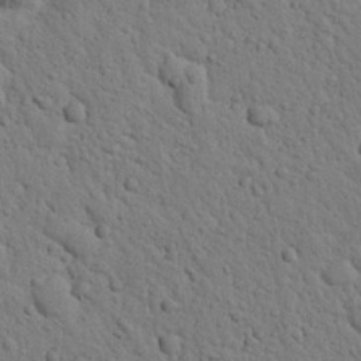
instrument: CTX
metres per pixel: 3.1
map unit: Nhu
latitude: 22.4601
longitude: -76.8947
